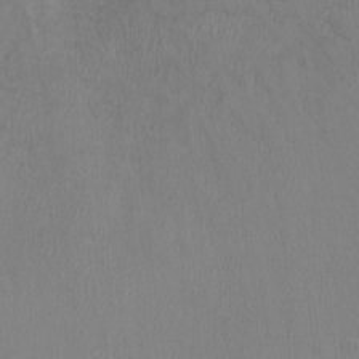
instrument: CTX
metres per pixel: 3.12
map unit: HNhu
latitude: -2.5762
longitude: -0.5734
